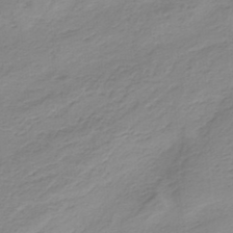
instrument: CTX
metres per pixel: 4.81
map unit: HNb
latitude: -36.2928
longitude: 55.5210
